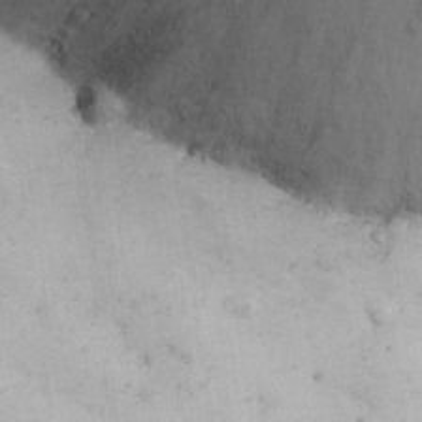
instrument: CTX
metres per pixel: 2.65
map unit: eHh
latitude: 26.4979
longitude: -65.8772
